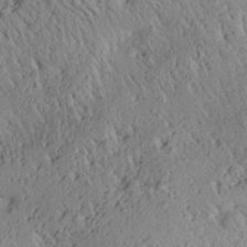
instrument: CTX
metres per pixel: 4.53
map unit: Aa
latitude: 28.4223
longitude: -135.1592
